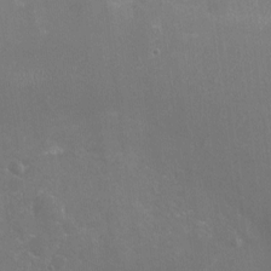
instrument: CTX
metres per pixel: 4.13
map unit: Nhu
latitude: -16.0283
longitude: -58.1011
